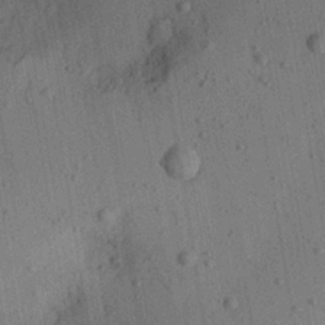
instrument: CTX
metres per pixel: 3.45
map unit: Aa
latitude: 22.4034
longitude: -143.1025
